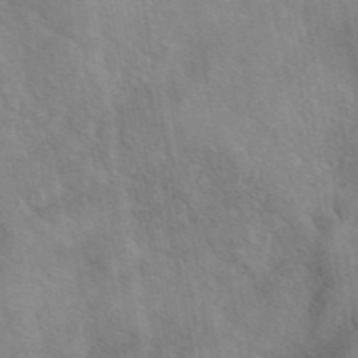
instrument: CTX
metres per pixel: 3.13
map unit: eAb
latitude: 42.1956
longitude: 107.6155
